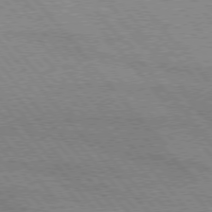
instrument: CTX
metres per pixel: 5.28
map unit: lApd
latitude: 76.3467
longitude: -85.6316
